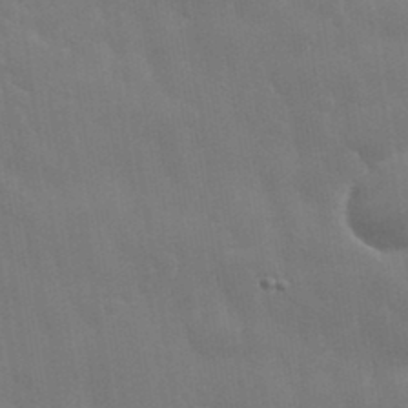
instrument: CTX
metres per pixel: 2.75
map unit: eHh
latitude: 35.7449
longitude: -58.8380
